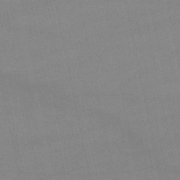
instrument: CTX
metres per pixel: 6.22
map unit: lHb
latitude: -46.5951
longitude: 69.9178
